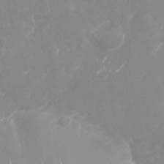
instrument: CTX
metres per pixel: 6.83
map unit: Nhu
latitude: -27.5588
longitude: -75.8205
